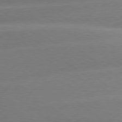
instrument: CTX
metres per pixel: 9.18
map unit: Hpe
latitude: 79.0081
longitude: -129.4237
